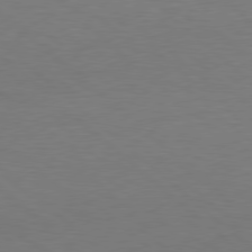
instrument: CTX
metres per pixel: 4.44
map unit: Hpe
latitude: 78.2523
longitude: -150.4979
